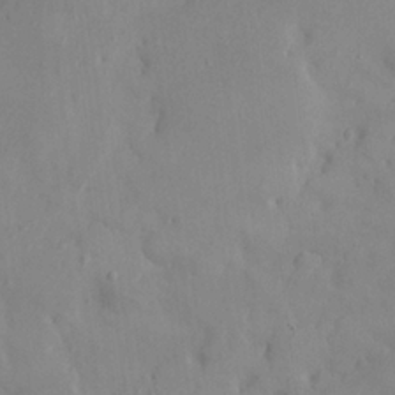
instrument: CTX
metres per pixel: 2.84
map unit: HNhu
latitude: 6.6490
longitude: -2.8569
